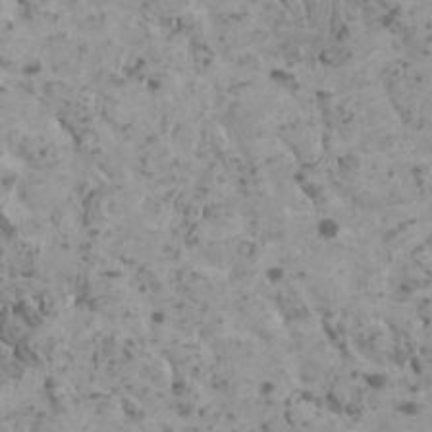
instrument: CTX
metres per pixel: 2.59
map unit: HNhu
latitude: 0.7624
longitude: 2.6896
